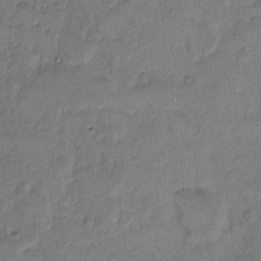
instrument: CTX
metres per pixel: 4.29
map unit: Hto
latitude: 7.1025
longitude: -61.7071
